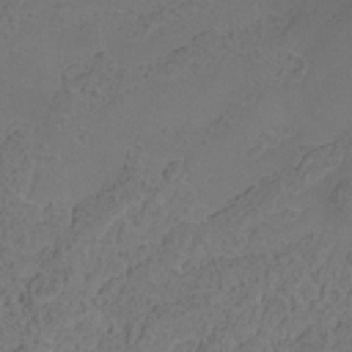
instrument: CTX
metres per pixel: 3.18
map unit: Hve
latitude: -32.7275
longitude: 93.2376
